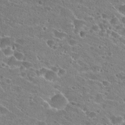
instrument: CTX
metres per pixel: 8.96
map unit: Hto
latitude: 23.1403
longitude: -43.2348
